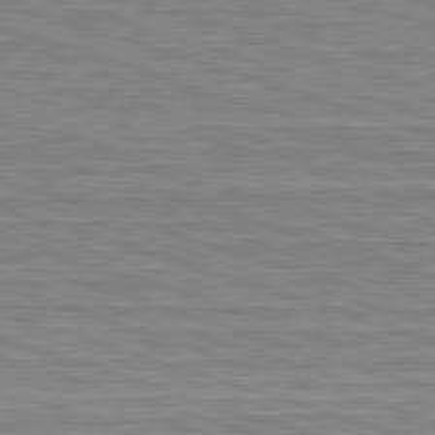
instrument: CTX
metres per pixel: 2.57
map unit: Hpe
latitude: -82.8597
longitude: 9.6911
